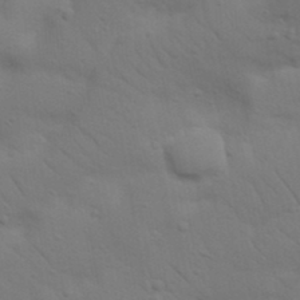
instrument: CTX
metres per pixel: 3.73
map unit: Nhu
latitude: 23.3104
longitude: -73.5749
